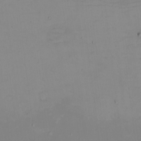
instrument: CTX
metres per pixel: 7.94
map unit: eHh
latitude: -5.6344
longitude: -81.1214
